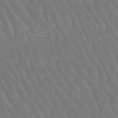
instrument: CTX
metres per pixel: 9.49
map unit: eHb
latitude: -46.5196
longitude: 79.0675
